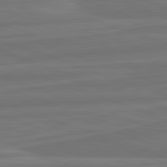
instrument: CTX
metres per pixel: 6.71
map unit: lApd
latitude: 82.3656
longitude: -175.9906
